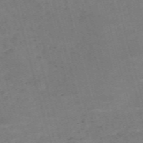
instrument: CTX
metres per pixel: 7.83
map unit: Nve
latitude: -59.3698
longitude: 57.1809
